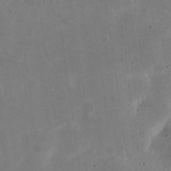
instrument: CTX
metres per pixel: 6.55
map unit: eHh
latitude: 23.7261
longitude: -68.9325
